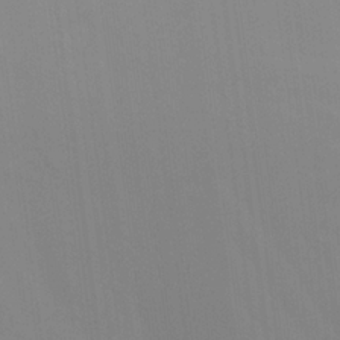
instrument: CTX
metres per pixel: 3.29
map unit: eHh
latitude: 22.5546
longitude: -62.9703
